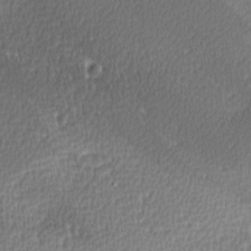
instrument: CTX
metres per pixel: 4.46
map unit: lAa
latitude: 0.5545
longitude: -116.0822
